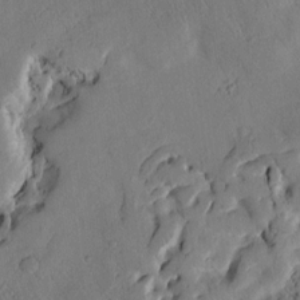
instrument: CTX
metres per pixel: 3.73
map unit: Htu
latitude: 3.3481
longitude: 178.9163
